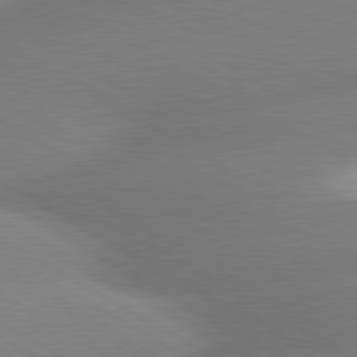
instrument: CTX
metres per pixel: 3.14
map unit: lApd
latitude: 80.2711
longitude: -163.3860
